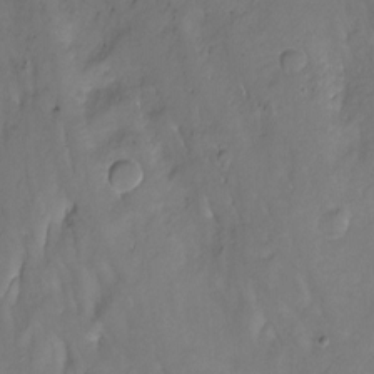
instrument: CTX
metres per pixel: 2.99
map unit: Hto
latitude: -13.2754
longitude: -42.7246
